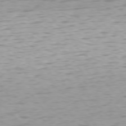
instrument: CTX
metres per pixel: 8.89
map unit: Hpe
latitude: 75.4049
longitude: -123.9339
